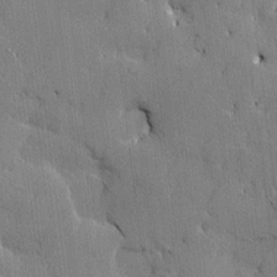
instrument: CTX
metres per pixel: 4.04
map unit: Htu
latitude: -7.5966
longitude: 176.0094
